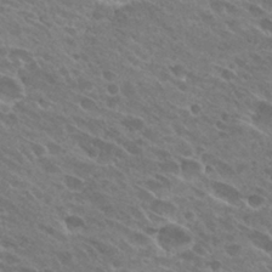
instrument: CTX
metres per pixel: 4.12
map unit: Hto
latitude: 28.0444
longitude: -41.9717
